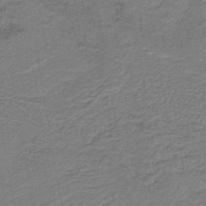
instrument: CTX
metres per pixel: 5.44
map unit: lHb
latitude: -41.6344
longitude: 53.3509
